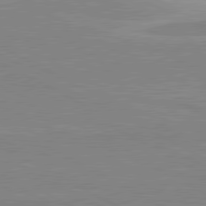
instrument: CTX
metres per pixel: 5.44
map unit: lApd
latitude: 80.6113
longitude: 170.8597
